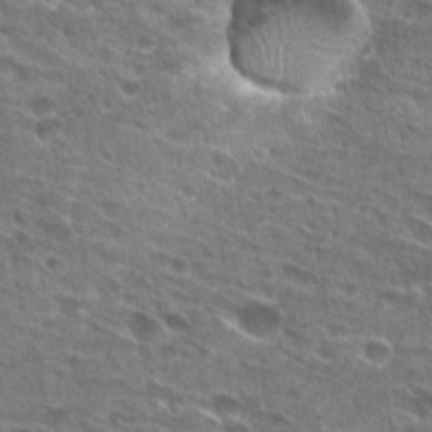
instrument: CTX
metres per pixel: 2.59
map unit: Hto
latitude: 26.8947
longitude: -45.8583
